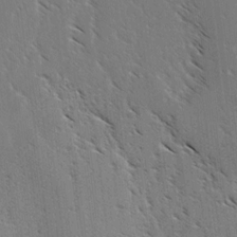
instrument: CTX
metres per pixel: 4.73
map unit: lAvf
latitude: -4.0850
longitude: -113.1214
